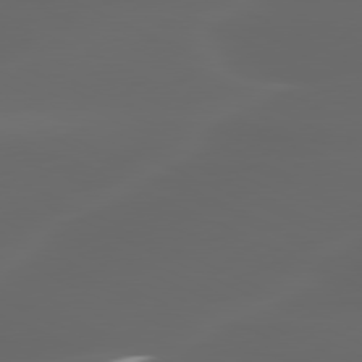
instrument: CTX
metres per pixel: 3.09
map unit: lApd
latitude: 80.1956
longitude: -117.4993
